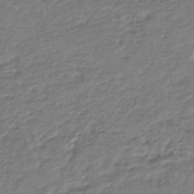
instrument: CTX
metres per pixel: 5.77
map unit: HNhu
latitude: -43.4643
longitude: 104.9541
